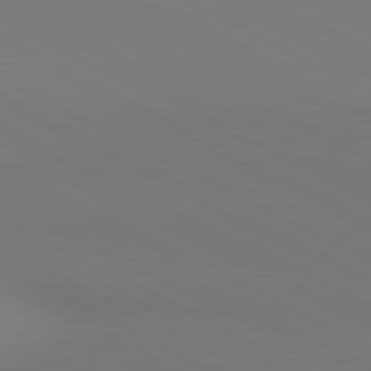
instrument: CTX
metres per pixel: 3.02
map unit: lApd
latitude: 81.0269
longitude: 145.8234
